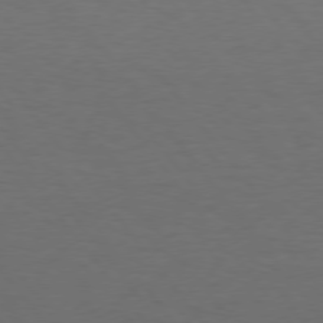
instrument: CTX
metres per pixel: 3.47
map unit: Hpe
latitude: 75.0270
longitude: -131.3860
